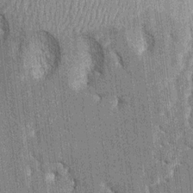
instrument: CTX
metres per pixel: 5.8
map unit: HNhu
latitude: 6.0633
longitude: -5.8583
